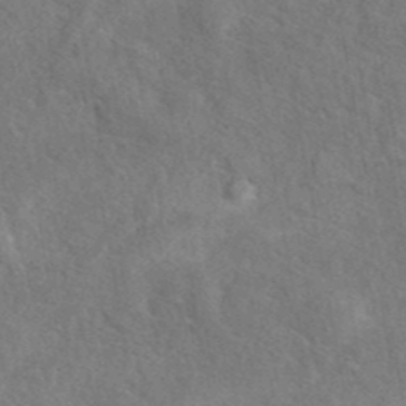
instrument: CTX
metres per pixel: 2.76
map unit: eAb
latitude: 40.1955
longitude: 108.1417
